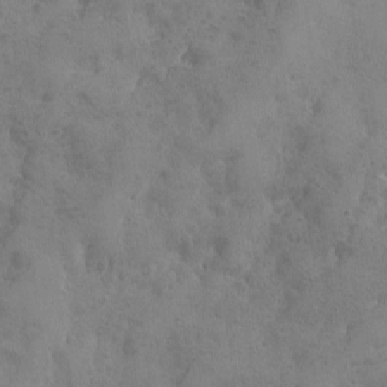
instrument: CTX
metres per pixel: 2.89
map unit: Ave
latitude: -8.0283
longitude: -119.1214
